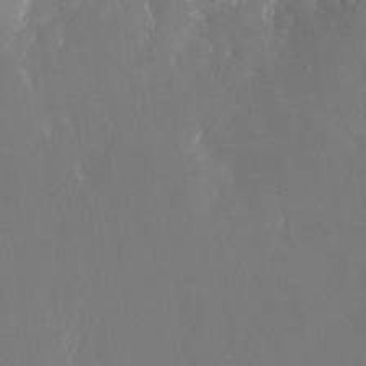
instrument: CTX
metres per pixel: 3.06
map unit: Nhu
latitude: -24.9731
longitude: -72.7813
